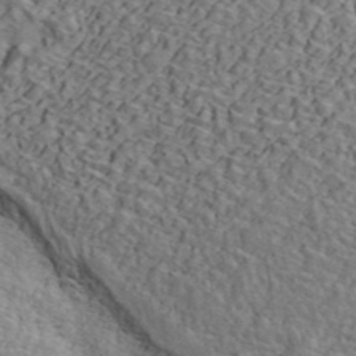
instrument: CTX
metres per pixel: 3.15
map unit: ANa
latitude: 43.8394
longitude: 47.7288
